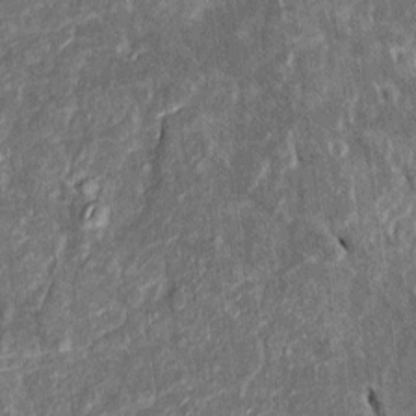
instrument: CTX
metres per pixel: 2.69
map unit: Htu
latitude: -0.1795
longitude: 149.0109
